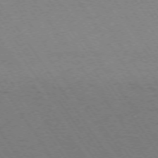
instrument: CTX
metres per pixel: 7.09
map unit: Ap
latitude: -74.3118
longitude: -71.3670
